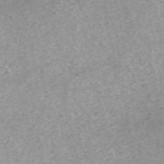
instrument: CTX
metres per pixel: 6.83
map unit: ANa
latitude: 43.5182
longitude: 24.7085
